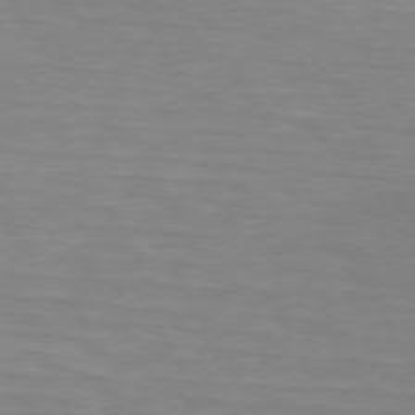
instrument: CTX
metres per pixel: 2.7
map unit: lApd
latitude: 74.0255
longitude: -65.8205
